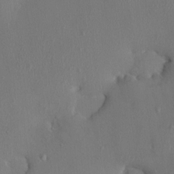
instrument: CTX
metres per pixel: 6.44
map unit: HNhu
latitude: 3.4615
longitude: -6.5924
